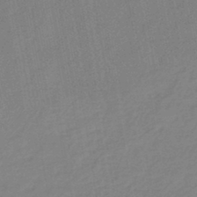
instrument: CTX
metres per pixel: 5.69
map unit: eHb
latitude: -44.5763
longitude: 86.2928
